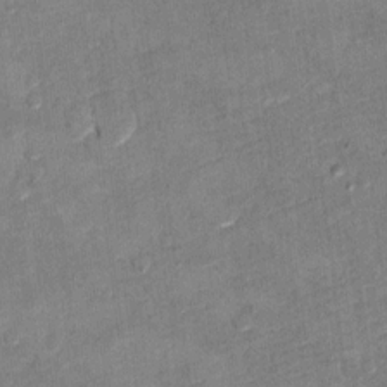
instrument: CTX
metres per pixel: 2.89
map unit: Hto
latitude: 9.3482
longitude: -36.4034
